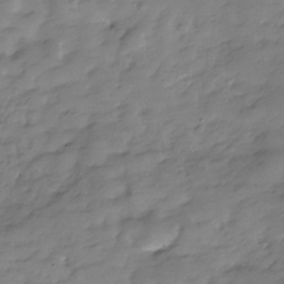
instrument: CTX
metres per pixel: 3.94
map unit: Hve
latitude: -30.0661
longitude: 90.8030
